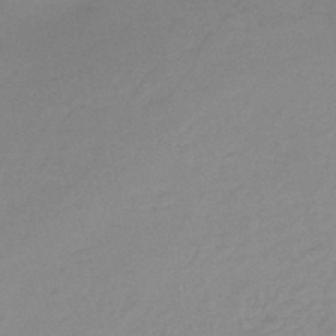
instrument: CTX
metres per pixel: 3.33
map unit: HNb
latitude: -46.3873
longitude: -35.2914
